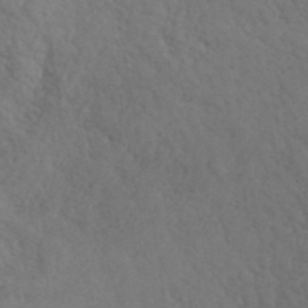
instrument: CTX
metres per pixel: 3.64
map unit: ANa
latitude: 42.4790
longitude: 51.4643
